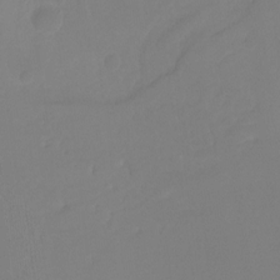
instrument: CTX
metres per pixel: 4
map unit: Hto
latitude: -8.4062
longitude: -48.6302
